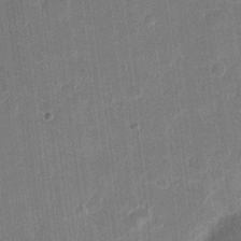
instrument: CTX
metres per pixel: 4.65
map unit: eHh
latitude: 11.5938
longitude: -66.7435
